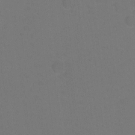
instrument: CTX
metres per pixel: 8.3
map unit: Ht
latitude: 1.6127
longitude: -33.6505
